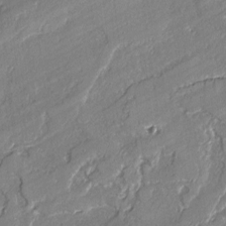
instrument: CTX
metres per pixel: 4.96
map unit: lAvf
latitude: -1.9179
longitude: -108.6679
